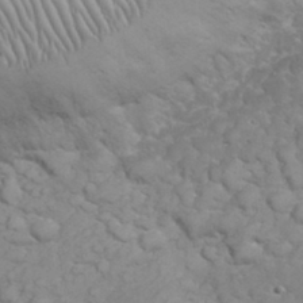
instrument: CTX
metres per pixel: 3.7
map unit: eHh
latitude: 32.4223
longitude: -62.6302
